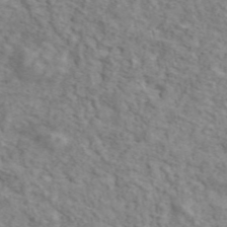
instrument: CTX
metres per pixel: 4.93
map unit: ANa
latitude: 46.2145
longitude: 29.7289
